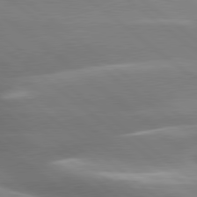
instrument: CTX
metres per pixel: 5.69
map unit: lApd
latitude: 79.7261
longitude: -117.7261
